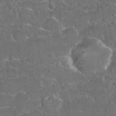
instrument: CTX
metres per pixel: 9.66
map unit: eHh
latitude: 36.8947
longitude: -61.1781
